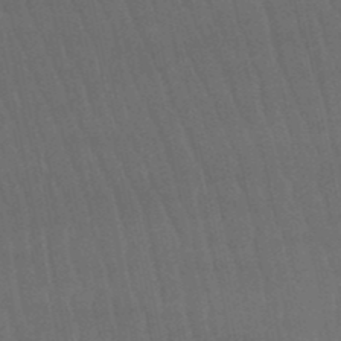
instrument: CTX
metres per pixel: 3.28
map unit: lHb
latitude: -50.0283
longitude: 75.7478
